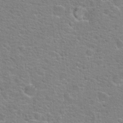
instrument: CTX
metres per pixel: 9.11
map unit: Hto
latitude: 22.9703
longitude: -46.8380
